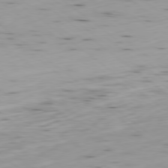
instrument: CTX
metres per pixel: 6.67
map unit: Ap
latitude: -78.9541
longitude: -92.3467
